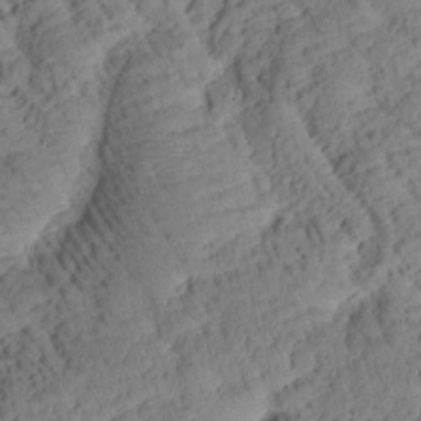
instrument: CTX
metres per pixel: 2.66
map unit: Htu
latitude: 0.7624
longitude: 175.6343
